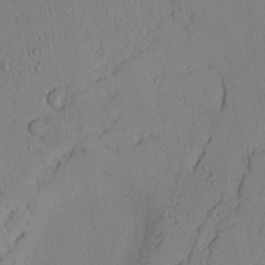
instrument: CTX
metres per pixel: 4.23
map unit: Aa
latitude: 24.4223
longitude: -132.6113
